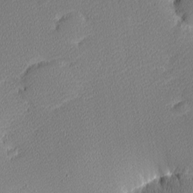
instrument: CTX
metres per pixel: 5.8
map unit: eHh
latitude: -2.1416
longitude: -84.2523
